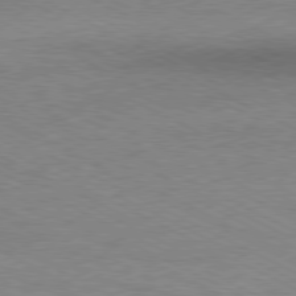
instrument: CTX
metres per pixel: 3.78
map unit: Ap
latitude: -80.8219
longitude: -85.3860
